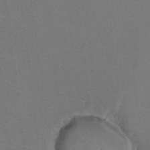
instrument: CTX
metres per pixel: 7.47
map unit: Hto
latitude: 8.5924
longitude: -30.8380
